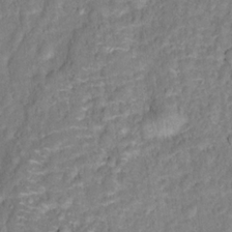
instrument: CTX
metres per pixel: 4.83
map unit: Hto
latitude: 16.3845
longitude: -42.3278
